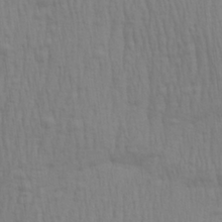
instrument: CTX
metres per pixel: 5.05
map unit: Aa
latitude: 28.8758
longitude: -139.0647
